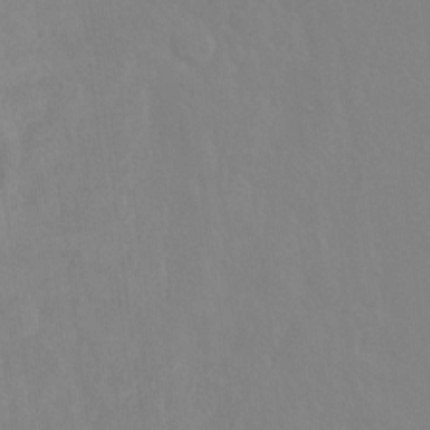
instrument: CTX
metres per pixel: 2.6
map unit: Hto
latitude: -7.1620
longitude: -38.0444
